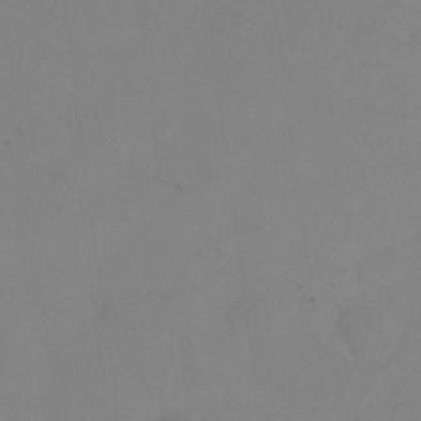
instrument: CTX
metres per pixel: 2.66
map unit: eHh
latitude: 23.5749
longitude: -65.9150
